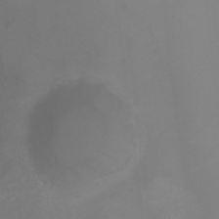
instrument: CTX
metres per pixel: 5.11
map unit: Ht
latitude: -1.0487
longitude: -38.7057
